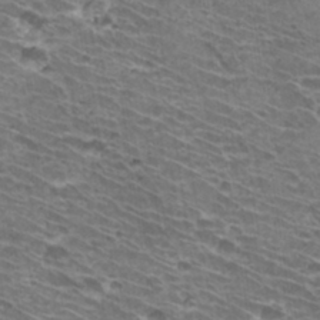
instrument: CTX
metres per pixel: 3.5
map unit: Hto
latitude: 32.5546
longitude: -41.9339
